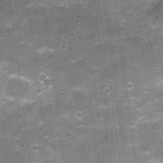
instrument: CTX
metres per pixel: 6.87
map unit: Nhu
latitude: 2.4790
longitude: -17.0836
